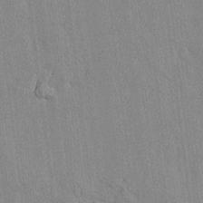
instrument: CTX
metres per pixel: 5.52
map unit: lAvf
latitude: 7.7450
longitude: 166.7085
